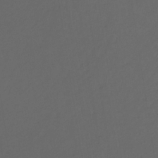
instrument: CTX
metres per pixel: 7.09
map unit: eHb
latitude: -32.1606
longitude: 72.0850
